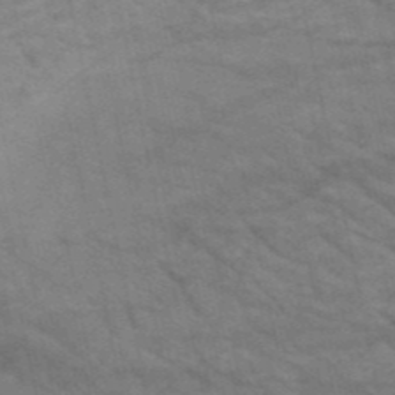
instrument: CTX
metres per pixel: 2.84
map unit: HNb
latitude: -52.8597
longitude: -44.0822
